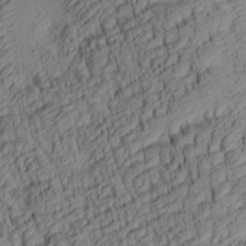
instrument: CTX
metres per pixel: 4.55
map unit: lAa
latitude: 4.1011
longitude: -115.2725
